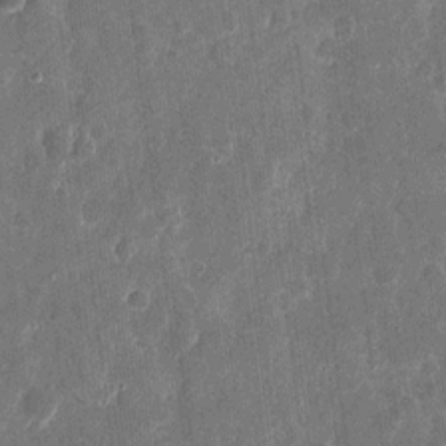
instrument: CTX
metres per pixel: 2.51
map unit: eHh
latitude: 11.6127
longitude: -72.7247
